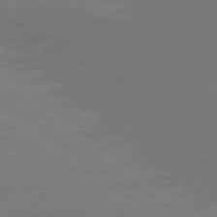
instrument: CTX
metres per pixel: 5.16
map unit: Ap
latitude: -78.7652
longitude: -97.4237
